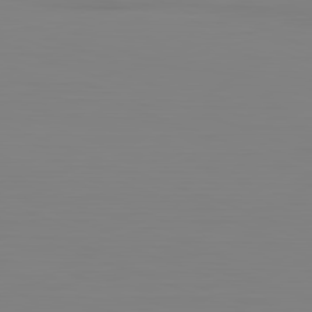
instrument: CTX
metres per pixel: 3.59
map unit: Hpe
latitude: -82.2361
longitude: 8.5952
